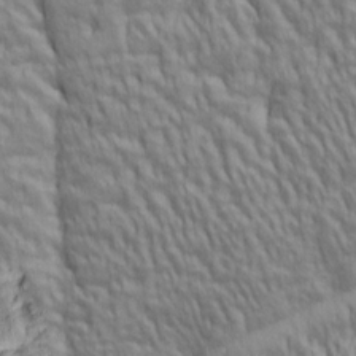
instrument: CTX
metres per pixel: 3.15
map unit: lAa
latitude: 5.3293
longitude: -115.6504
